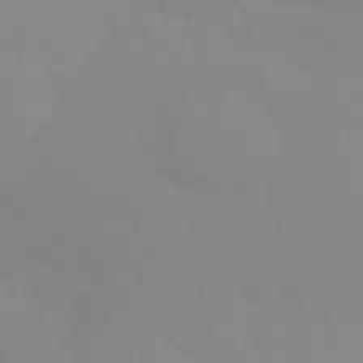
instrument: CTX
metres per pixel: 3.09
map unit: Aa
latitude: 32.1200
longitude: -145.9528
